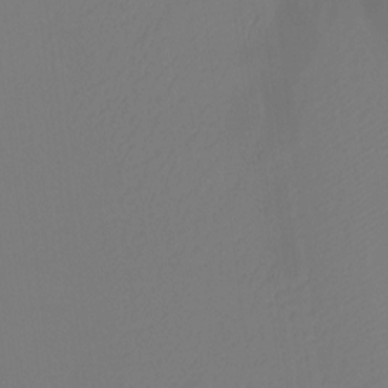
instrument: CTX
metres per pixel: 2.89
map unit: Htu
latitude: -12.9920
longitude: -47.7450
